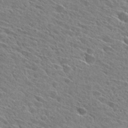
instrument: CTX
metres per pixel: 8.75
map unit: Hto
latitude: 28.1578
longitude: -43.1781
